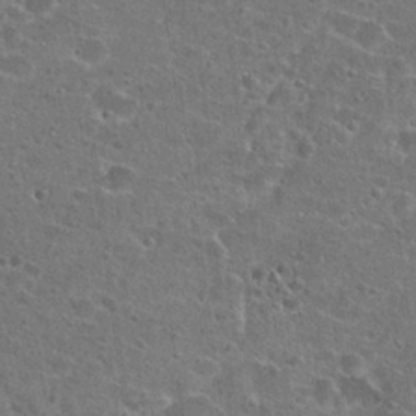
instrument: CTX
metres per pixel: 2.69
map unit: Hto
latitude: 22.4412
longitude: -43.2159
